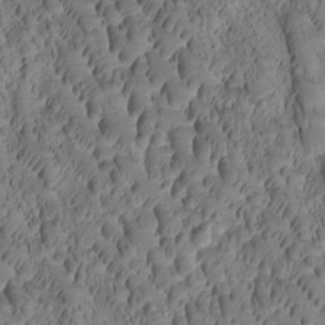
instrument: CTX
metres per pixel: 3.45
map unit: Htu
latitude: -2.2550
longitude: 171.4455
